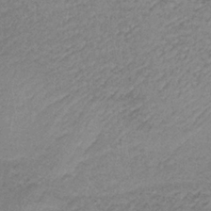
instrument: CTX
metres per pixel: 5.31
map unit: HNb
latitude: -33.9178
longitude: 62.8975
